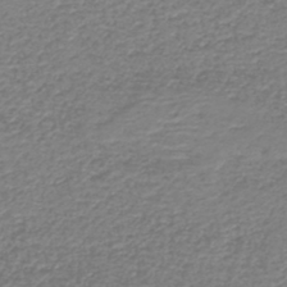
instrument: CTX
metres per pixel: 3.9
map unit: HNb
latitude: -41.9178
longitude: 49.8801
